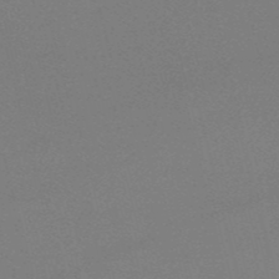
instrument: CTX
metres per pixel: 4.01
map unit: HNb
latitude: -51.1998
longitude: -41.4237
